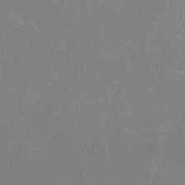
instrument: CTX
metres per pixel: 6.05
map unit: HNhu
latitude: 1.4993
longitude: -1.3481
